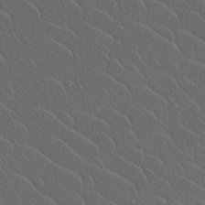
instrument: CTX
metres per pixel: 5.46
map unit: Htu
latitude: -11.7667
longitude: -73.1403
